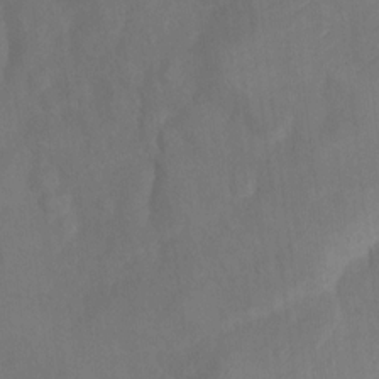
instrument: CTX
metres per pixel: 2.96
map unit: Ht
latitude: 5.4048
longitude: -30.0444
